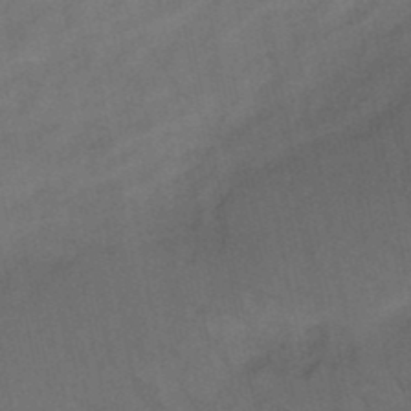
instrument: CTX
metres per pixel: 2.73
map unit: HNb
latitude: -48.9542
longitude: -47.8962
